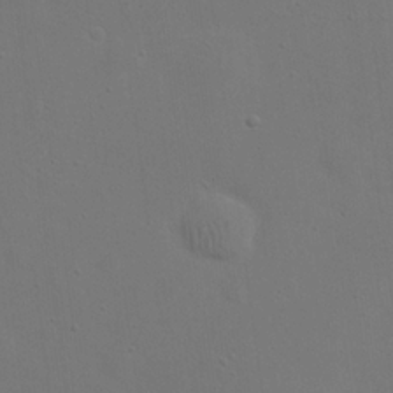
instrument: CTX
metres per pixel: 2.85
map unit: eHh
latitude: 23.8394
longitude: -69.4049
